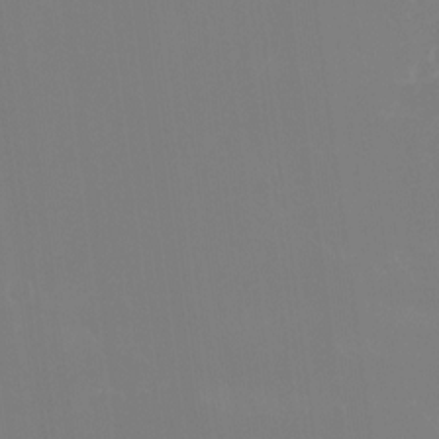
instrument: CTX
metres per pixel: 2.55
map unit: Ht
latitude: -14.3118
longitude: -53.6316
